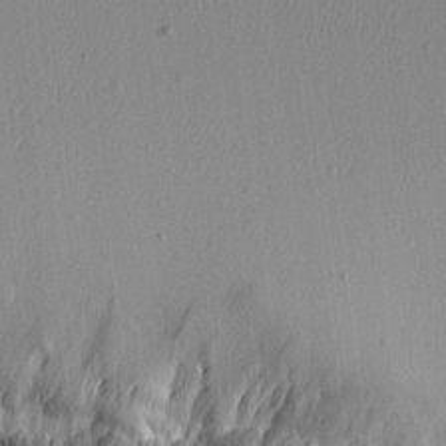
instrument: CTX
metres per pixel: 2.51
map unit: Aa
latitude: 11.3671
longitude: -127.7072
